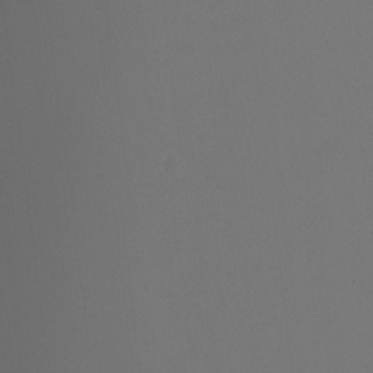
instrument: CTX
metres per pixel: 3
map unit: Ht
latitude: -9.7666
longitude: -45.6883
